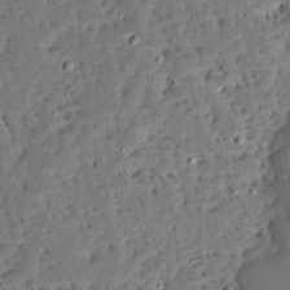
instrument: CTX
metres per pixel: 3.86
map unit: Ave
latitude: 13.7261
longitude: -138.1578
